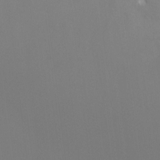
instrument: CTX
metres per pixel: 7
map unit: Ht
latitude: -13.5021
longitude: -44.7813
